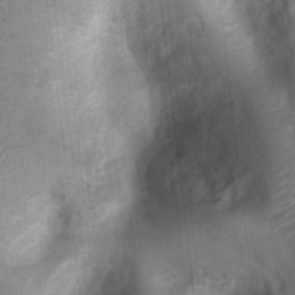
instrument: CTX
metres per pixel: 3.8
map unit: Ht
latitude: 4.1389
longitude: -21.9717
